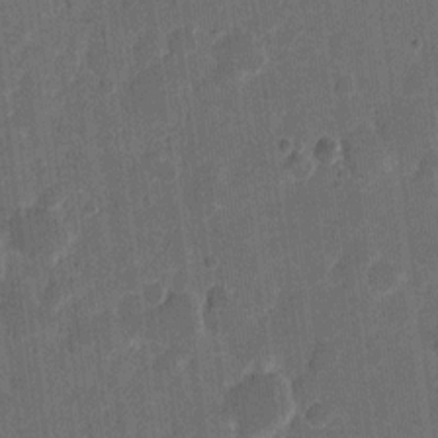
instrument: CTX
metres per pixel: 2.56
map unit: eHh
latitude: 11.9150
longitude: -66.7813
